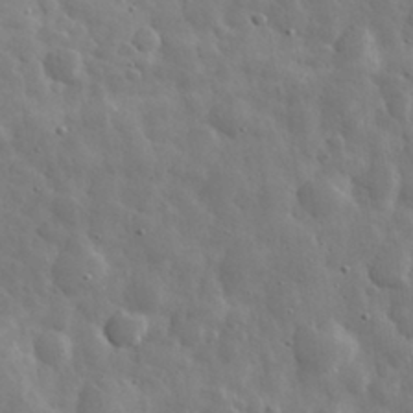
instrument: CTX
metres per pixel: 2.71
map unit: eHh
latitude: 31.8962
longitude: -71.1592
